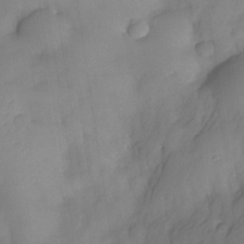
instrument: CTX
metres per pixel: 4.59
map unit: Nhe
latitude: -33.5966
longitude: -143.0836
